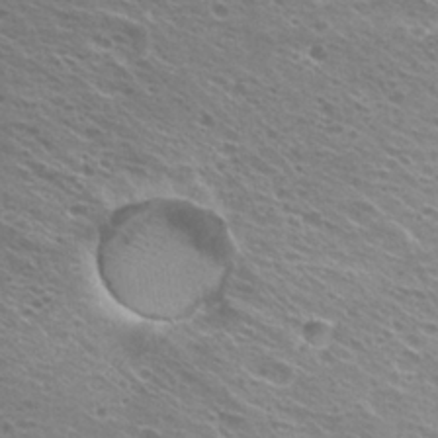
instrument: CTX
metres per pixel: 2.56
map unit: Hto
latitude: 23.5749
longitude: -30.8191
